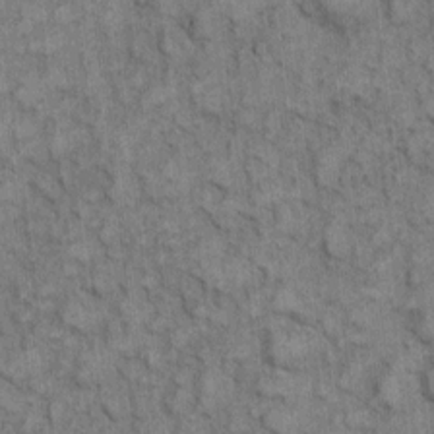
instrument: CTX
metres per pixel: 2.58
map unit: eHh
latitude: 7.5182
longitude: -64.4034
